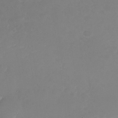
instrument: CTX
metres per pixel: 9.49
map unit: Nhu
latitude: -26.1038
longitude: -72.9703
